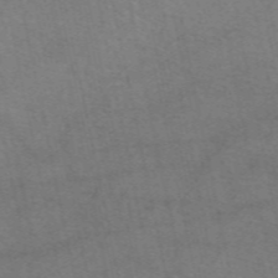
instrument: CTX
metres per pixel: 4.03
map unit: eAb
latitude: 50.7246
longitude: 106.0283
